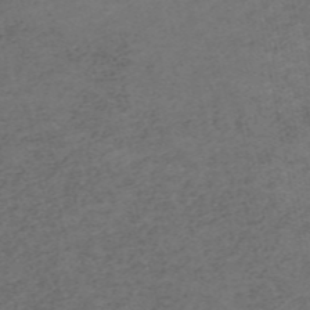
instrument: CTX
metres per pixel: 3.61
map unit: HNb
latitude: -55.8989
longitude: -46.3468
